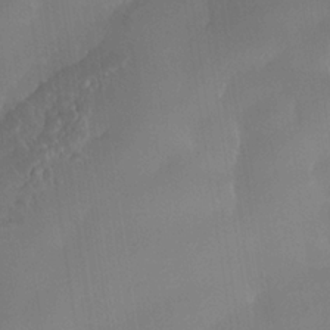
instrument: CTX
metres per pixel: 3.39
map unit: Nhe
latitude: -36.6707
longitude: -118.3467
